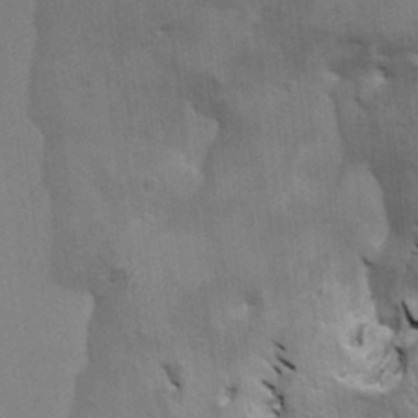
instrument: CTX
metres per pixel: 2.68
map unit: HNhu
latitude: 5.1025
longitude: 8.8786
